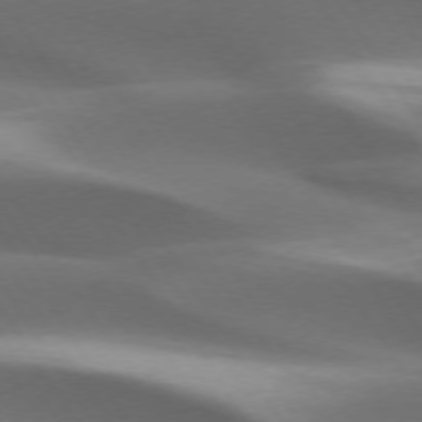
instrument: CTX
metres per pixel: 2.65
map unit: lApd
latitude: 73.5749
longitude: -52.1956
